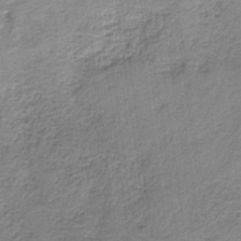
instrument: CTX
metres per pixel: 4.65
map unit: HNb
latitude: -34.9542
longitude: 57.6344
